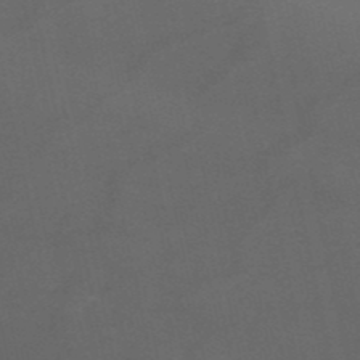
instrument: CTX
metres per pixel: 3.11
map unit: HNb
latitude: -50.7463
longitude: -43.0270
